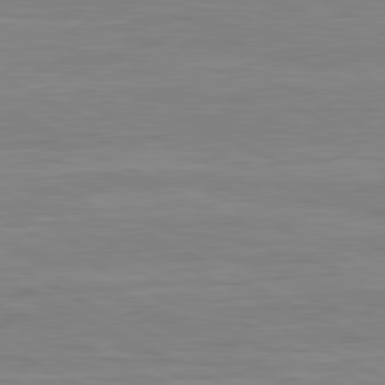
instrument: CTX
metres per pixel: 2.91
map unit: lApd
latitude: 80.8569
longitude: 170.5763
